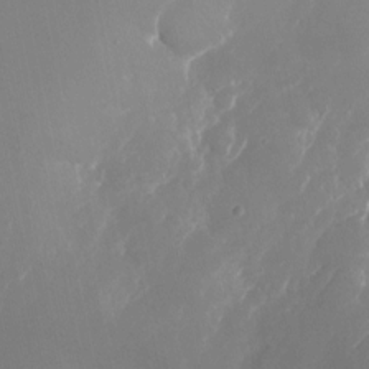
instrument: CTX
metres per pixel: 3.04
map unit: Nhu
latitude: -23.3132
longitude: -70.4223
